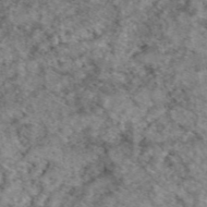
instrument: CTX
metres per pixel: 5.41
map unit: eAb
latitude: 49.4615
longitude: 109.9745
